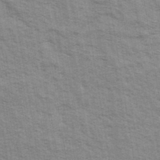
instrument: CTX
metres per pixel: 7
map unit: Ave
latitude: 38.7813
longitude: -108.9324
